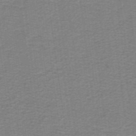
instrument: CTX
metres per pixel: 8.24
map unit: lHb
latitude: -41.6155
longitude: 54.5196
